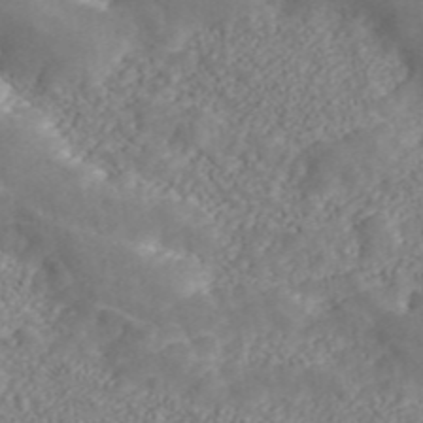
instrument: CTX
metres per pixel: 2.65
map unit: ANa
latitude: 45.1214
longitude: 21.5777
